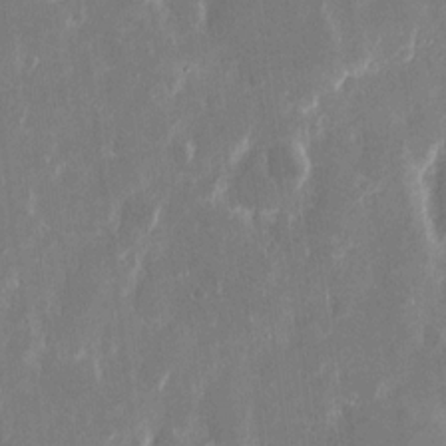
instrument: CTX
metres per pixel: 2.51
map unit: eHh
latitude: 12.1011
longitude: -71.7449
